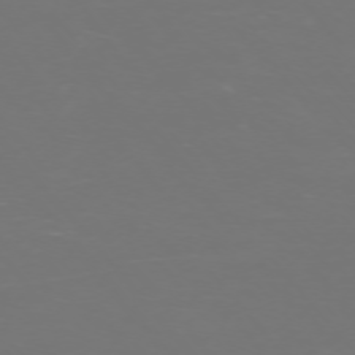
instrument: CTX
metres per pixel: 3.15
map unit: Ap
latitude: -74.6708
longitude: -76.4601
